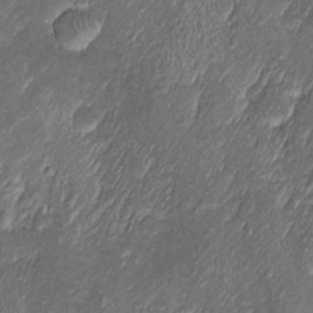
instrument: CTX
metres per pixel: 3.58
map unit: Htu
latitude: -6.7085
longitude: 158.0472
